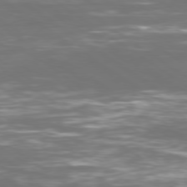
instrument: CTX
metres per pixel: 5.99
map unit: Ap
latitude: -79.2754
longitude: -61.3859
